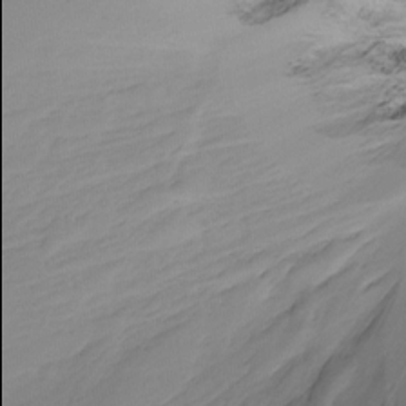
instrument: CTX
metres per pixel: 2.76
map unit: Ht
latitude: -15.5777
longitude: -45.9906
